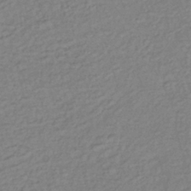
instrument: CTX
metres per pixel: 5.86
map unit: lHb
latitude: -35.1998
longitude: 69.4643
